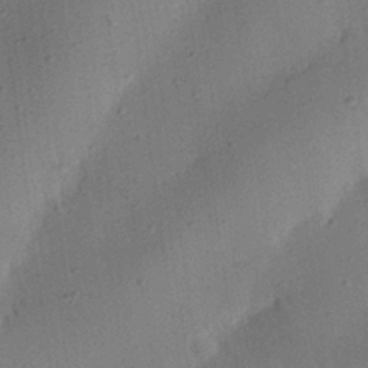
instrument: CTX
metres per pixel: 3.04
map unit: eHh
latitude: 25.4426
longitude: -70.4979
